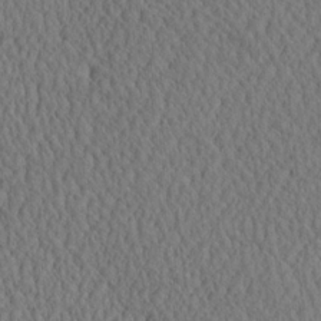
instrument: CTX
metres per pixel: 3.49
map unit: eHh
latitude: -3.0675
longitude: 15.4266
